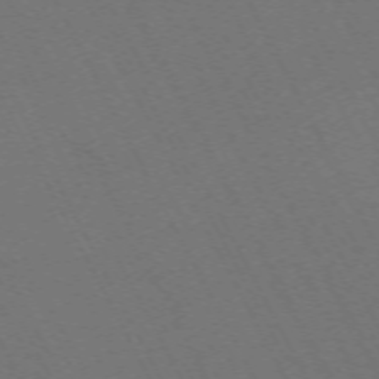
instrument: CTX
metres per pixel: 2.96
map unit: Hpe
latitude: -70.9920
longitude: 16.6141
